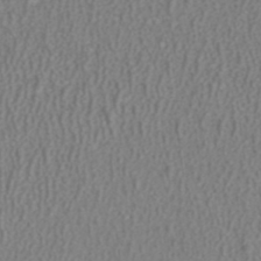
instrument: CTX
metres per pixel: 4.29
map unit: ANa
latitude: 38.4601
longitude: 23.2187
